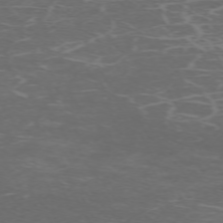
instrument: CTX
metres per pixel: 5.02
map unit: Hpe
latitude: -71.3888
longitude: 12.2362
